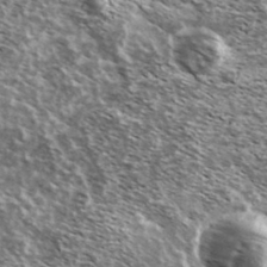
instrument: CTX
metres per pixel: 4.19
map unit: Ave
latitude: 37.6883
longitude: -108.7435
